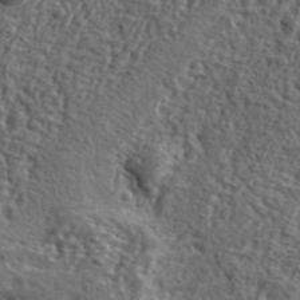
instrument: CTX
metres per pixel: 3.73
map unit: ANa
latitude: 41.2914
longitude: -86.7624
